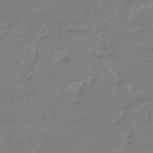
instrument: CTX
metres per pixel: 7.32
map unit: eHb
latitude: -46.2550
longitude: 88.9730
